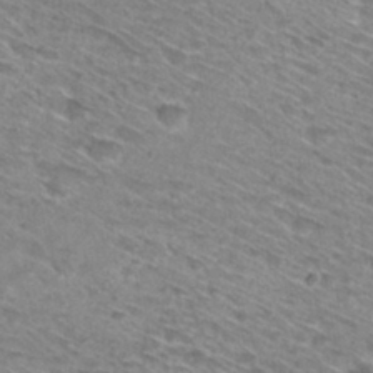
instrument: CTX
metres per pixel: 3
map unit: Hto
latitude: 30.1200
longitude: -46.8569
